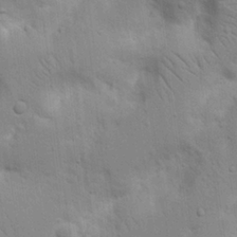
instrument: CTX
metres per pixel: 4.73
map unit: Nhu
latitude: 17.2726
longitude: -74.9892
